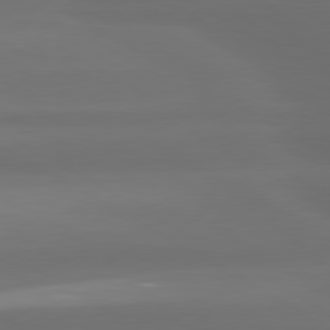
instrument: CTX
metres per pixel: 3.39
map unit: lApd
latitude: 80.4979
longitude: -138.9703
